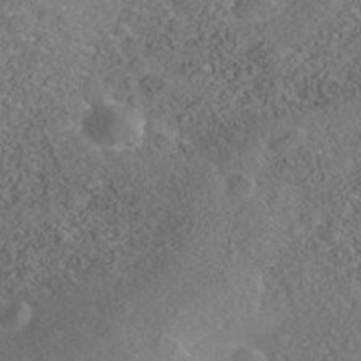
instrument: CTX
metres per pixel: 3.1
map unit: Nhe
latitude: -40.5951
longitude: -99.4615
